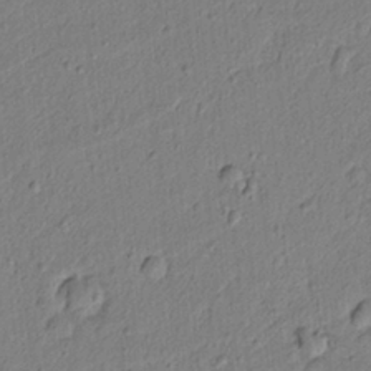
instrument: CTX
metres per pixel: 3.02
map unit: lAvf
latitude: 6.0255
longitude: 165.5588
